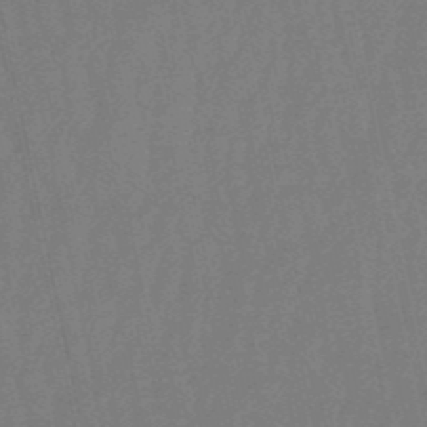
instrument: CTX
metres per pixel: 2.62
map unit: eHb
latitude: -50.7841
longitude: 78.2172
